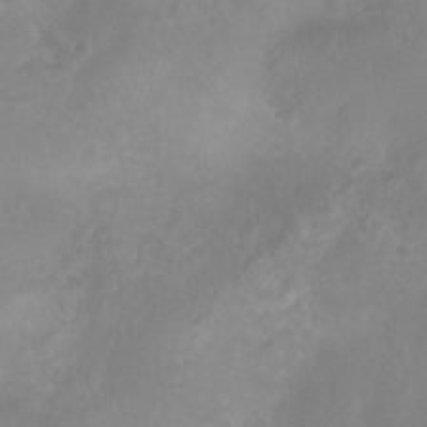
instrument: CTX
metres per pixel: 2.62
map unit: Nhu
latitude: -15.9178
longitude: -25.9339
